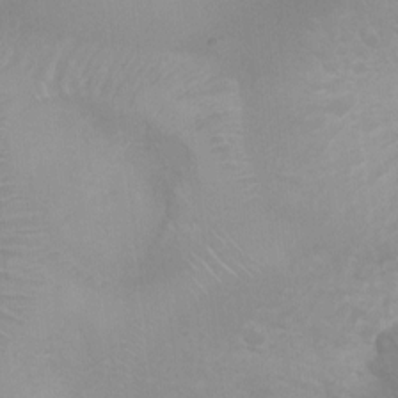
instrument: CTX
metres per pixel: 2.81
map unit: Ht
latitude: 2.9702
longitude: -25.7638
